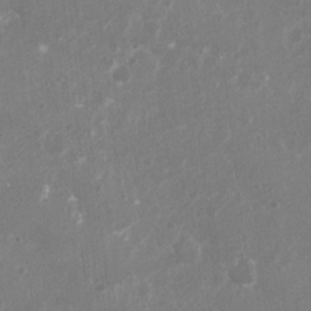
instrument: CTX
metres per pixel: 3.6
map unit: Nhu
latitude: 5.2726
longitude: -16.9325
